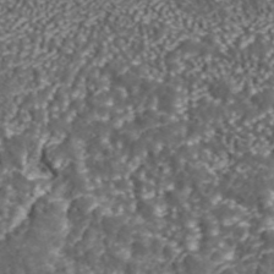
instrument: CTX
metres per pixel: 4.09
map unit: ANa
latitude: 43.7261
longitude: 36.4440
